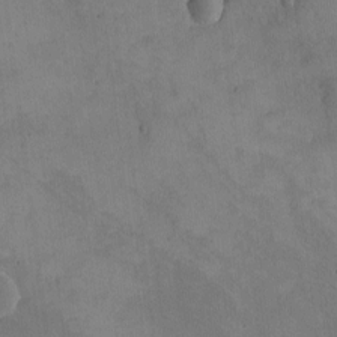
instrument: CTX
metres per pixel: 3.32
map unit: eHh
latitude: -9.5777
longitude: -67.7260
